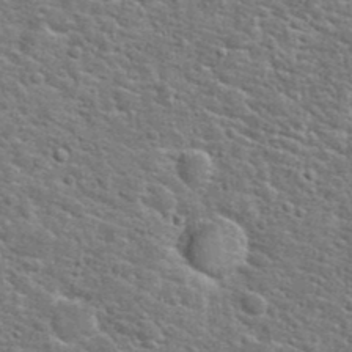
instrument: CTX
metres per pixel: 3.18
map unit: Hto
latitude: 23.8961
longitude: -48.4223
